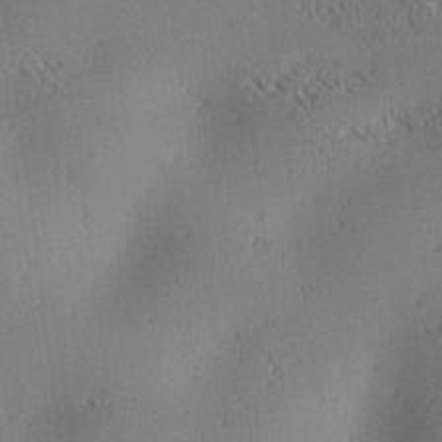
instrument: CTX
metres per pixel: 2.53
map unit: lAa
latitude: 0.8758
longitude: -116.0255
